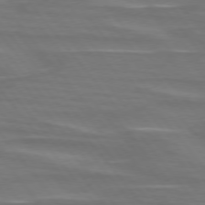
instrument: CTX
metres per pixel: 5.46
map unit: lApd
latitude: 75.1781
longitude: -80.3845
